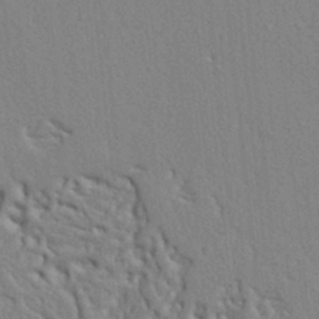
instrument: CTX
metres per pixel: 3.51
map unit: Ht
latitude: 8.3467
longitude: -76.7435
